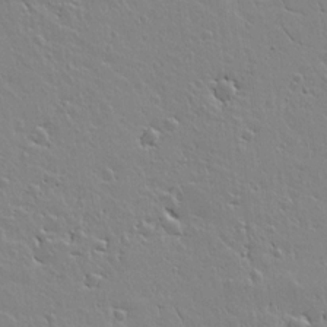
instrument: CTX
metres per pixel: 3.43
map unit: lAvf
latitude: 15.6505
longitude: -125.3292
